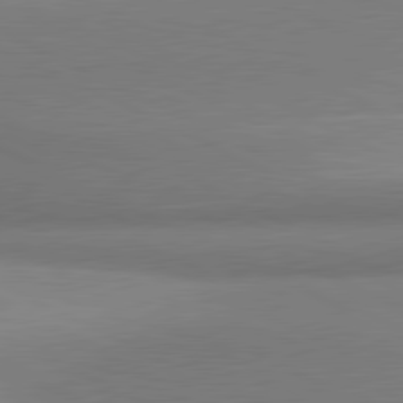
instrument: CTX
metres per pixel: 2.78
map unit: lApd
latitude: 80.8758
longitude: 166.8219
